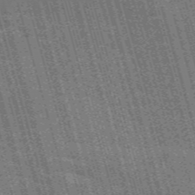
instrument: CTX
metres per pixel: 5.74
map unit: Nve
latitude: -59.3320
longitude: 62.2361
